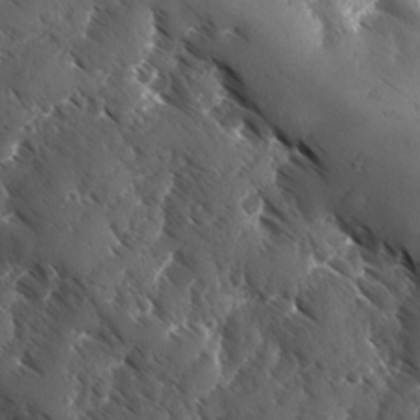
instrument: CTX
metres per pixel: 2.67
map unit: Ave
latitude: -10.5574
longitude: -118.8569
